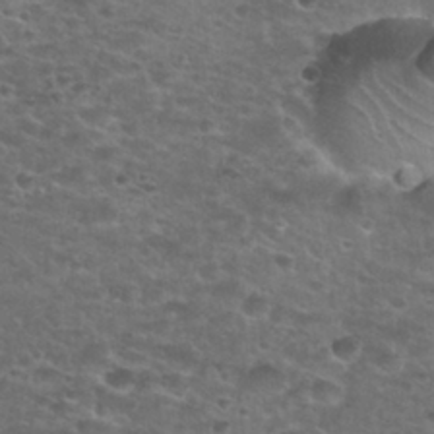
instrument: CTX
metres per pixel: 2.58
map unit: Hto
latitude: 28.3278
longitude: -49.1025
